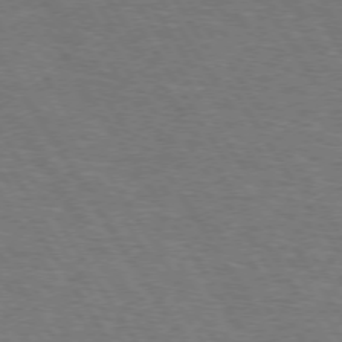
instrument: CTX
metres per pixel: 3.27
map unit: Hpe
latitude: 72.9703
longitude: -123.8016
